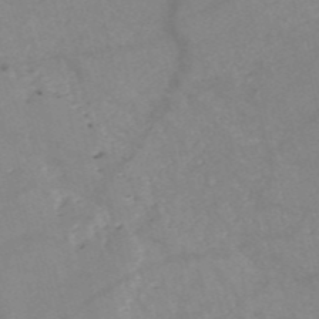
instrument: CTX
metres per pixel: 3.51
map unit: HNb
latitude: -52.9541
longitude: -45.7072
